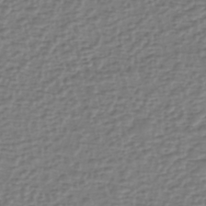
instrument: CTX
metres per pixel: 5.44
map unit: eHh
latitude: -40.2172
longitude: -28.4034
